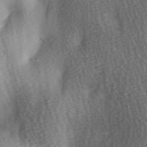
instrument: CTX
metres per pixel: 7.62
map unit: Ave
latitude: -5.8233
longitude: -120.6869
